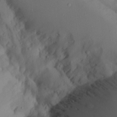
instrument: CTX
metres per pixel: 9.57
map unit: Aa
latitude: 24.0822
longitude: -132.0255
